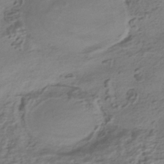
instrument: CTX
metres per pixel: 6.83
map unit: HNhu
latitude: -42.1794
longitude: 101.1242
